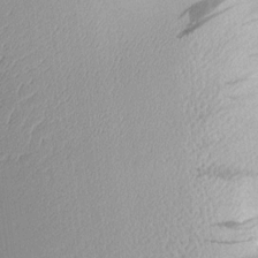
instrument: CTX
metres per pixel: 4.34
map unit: Aa
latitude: 10.7435
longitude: -127.4993
